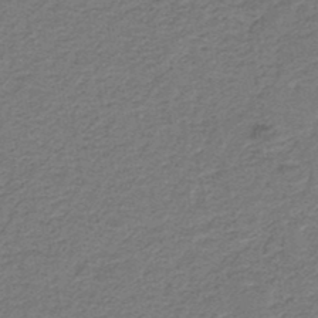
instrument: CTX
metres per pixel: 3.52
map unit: lHb
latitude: -39.8234
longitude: 54.8408
